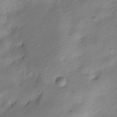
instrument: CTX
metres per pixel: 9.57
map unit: Nve
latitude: -25.2565
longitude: 106.1984
